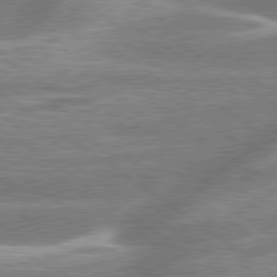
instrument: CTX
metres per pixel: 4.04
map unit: lApd
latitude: 79.6127
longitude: -159.1403
